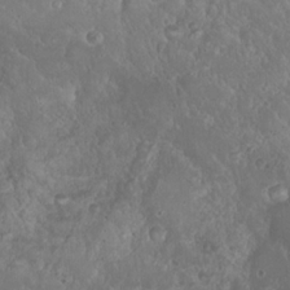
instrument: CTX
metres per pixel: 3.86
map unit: Hto
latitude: 19.7071
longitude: -57.8016
